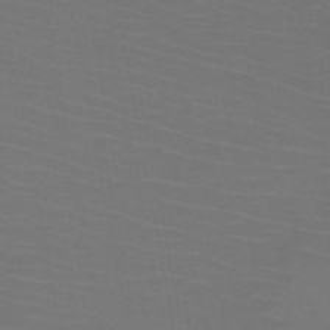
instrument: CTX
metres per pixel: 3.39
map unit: HNb
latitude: -50.4629
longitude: -44.2711
